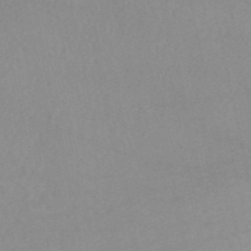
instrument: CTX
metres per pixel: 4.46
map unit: HNb
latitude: -54.1606
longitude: -33.8205
